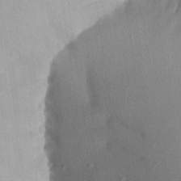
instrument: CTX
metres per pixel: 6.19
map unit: Aa
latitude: 20.2523
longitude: -147.1215
